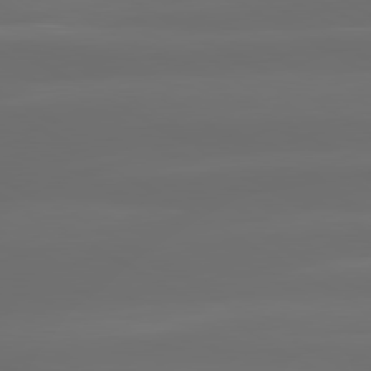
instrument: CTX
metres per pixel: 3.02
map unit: lApd
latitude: 80.5546
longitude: -137.3482
